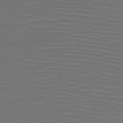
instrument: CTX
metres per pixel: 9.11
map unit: HNb
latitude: -47.9556
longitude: -44.7435
